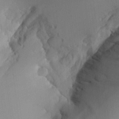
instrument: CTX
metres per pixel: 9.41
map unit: Aa
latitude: 25.9150
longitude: -132.4223
